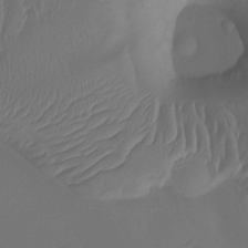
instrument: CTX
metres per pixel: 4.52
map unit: Htu
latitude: -14.8597
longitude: -47.2726
